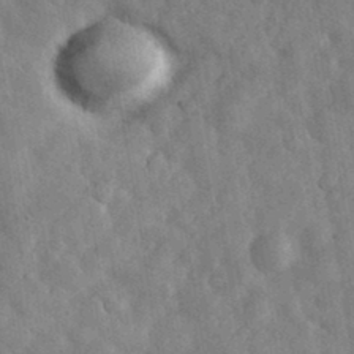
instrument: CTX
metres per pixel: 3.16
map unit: eHh
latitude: 33.9528
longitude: -68.4979
